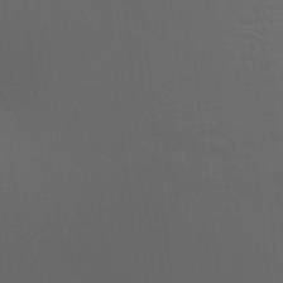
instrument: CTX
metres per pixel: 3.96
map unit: Aa
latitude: 27.6694
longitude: -131.3293
